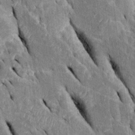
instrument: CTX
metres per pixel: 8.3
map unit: Htu
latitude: -0.2362
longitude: 149.1431
